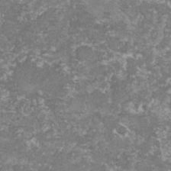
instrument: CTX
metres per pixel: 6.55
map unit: lHvf
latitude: -16.0094
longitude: -99.4993
